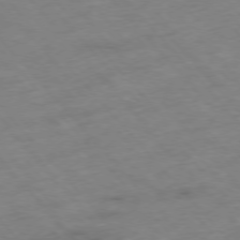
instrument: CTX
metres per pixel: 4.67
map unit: Hpe
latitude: -76.7274
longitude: -18.0633
